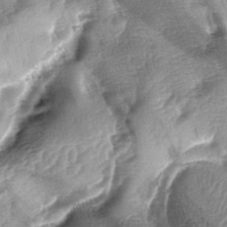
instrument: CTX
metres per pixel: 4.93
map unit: lAa
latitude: -4.8408
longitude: -127.6883
